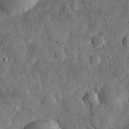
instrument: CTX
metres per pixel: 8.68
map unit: eHh
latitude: 30.9703
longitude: -69.3860
